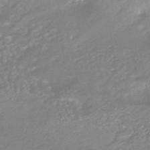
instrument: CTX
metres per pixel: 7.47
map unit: HNhu
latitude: -45.7478
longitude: 90.1039
